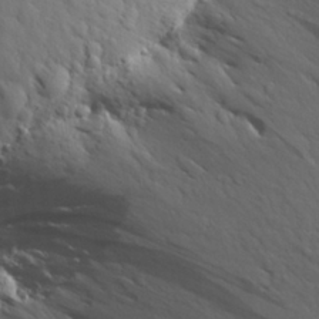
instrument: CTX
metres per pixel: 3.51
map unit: Aa
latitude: 27.2915
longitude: -144.2333
